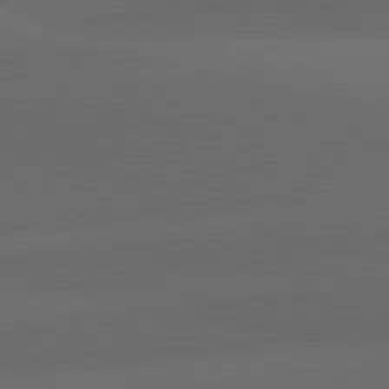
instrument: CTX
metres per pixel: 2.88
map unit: lApd
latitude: 81.9150
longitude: 131.4454
